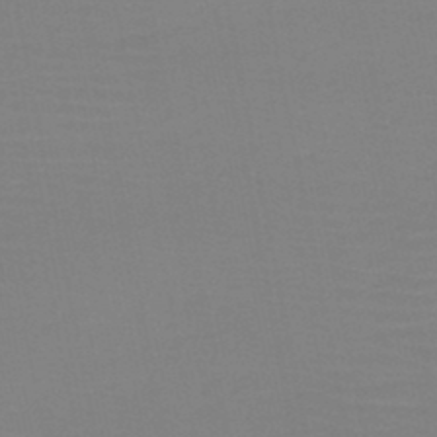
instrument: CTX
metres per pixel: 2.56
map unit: HNb
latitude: -45.8611
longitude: -44.1766
